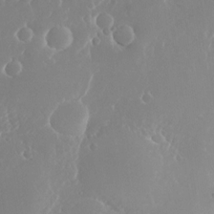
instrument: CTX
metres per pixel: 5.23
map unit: Nhu
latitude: -26.4251
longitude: -72.2901
